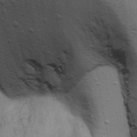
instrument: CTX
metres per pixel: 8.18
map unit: Ave
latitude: 13.6505
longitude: -102.5168
